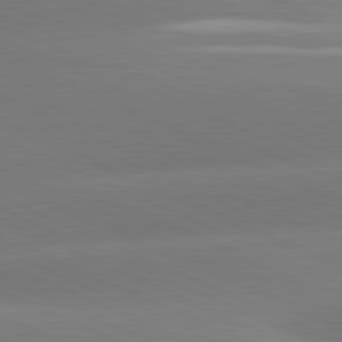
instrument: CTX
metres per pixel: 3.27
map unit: lApd
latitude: 81.4237
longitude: -155.5371
